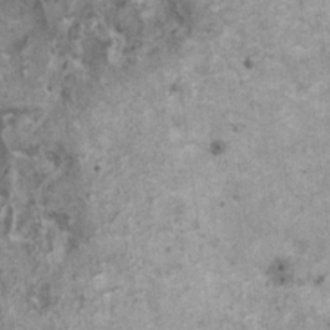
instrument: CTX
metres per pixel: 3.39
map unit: HNhu
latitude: 1.1214
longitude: 4.5007
